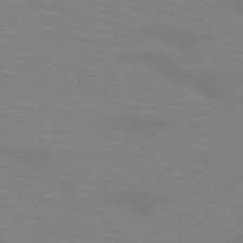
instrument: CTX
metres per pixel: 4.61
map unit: lApd
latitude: 72.1389
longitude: -56.6868
